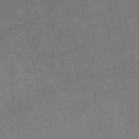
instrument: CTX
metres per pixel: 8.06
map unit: eAb
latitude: 50.8191
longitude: 105.9367
